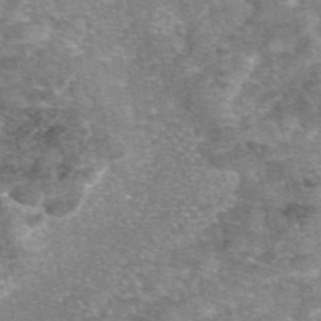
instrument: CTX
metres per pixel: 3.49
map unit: eAb
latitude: 46.4790
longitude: 103.8989
